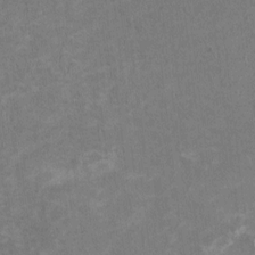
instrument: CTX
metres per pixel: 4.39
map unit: HNhu
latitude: 3.5371
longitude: -4.0633
